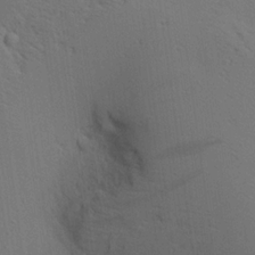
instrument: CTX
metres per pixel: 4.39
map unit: Aa
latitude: 18.8758
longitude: -141.2159
